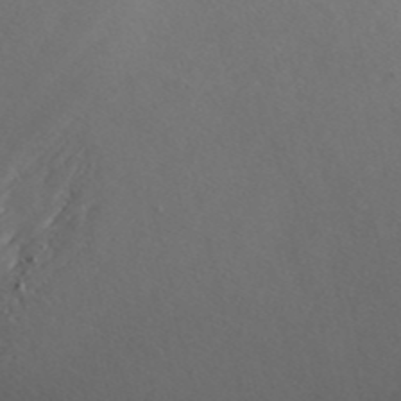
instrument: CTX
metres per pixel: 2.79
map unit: ANa
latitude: 42.8947
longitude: 54.9164
